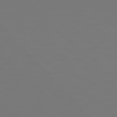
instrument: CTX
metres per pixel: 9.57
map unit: Hpe
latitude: 78.4790
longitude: 178.0661
